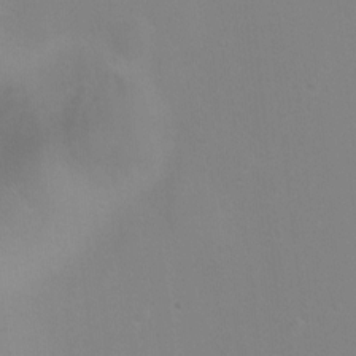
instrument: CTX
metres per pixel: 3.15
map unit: Ht
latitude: -5.4265
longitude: -28.7813
